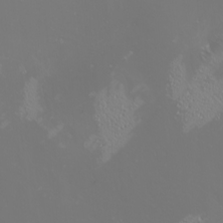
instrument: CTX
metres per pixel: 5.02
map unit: Nhu
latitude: -5.6533
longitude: -91.4237
